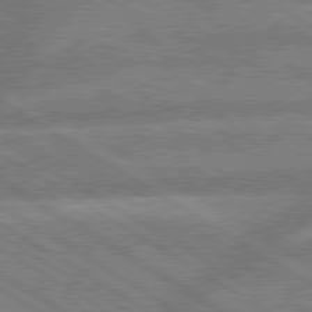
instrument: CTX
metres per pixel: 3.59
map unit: lApd
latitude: 79.6127
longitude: -166.0822
